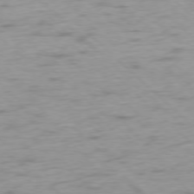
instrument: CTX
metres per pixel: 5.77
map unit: Ap
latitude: -77.3132
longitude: -79.3482
